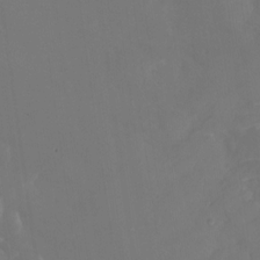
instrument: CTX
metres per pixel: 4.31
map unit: Nhu
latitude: -28.1984
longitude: -78.4034
